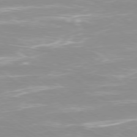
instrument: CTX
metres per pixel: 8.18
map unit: Ap
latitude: -79.5777
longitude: -66.4223
